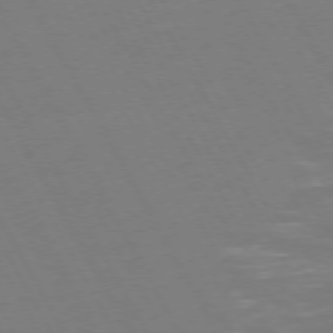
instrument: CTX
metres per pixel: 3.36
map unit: Hpe
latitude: 72.7247
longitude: -127.2537
